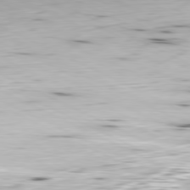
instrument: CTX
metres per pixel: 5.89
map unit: Ap
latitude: -81.0865
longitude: -69.5938
